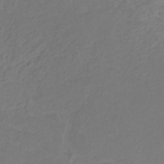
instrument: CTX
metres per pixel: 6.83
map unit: lHb
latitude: -30.7463
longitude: 65.7100
